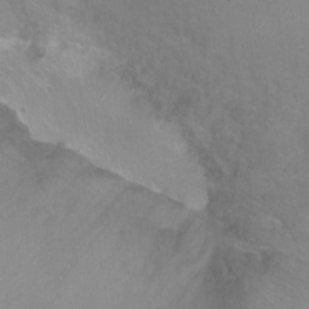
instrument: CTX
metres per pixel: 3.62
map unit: Ht
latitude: -9.0108
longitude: -36.7813
